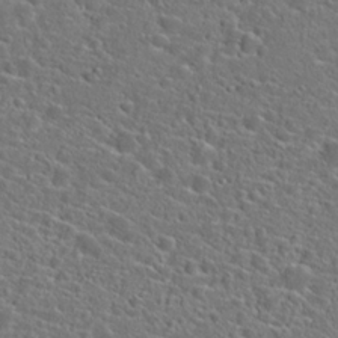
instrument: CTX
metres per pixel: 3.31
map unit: Hto
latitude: 23.6883
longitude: -45.1214
